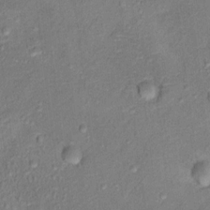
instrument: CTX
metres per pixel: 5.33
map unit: Ht
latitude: 13.3293
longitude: -38.9136
